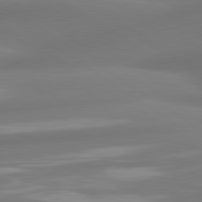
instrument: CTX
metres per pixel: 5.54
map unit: lApd
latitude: 80.8758
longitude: -164.8758
